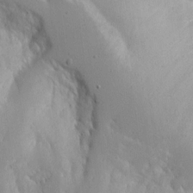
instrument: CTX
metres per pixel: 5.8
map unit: Aa
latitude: 15.4427
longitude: -142.8380
